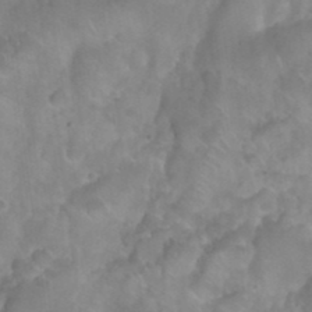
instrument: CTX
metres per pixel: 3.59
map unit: Nhu
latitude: 26.1767
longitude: -54.7624
